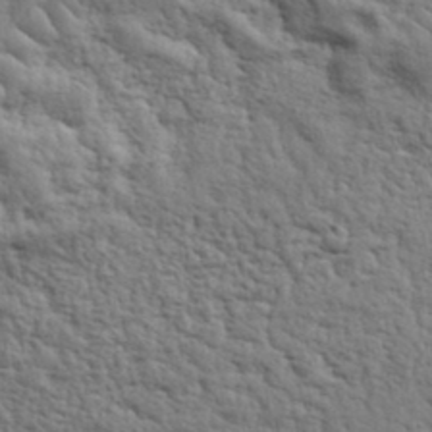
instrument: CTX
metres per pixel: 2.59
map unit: eHh
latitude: 36.8947
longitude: -81.7639
